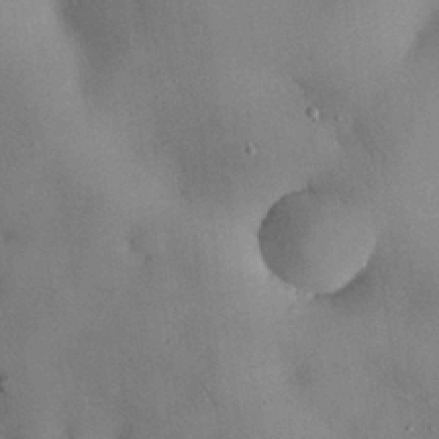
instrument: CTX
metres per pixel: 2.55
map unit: Nhu
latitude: 28.7435
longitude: -70.9136
